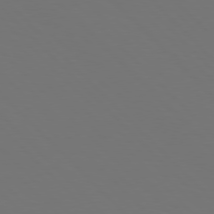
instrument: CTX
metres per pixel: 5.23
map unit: Hpe
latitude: 77.1970
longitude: -169.5560
